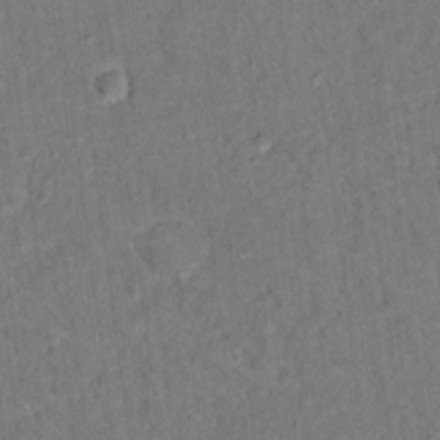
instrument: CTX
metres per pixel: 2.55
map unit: Hto
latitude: 15.5372
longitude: -36.7246
